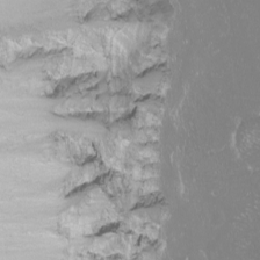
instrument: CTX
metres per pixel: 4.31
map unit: Nhu
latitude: -8.1039
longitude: -71.0458
